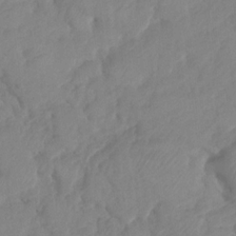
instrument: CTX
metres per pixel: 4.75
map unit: HNhu
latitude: -24.1417
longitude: 49.7667
